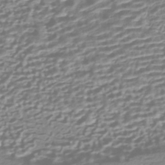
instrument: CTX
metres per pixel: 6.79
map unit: HNhu
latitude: -44.1417
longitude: 99.9556
